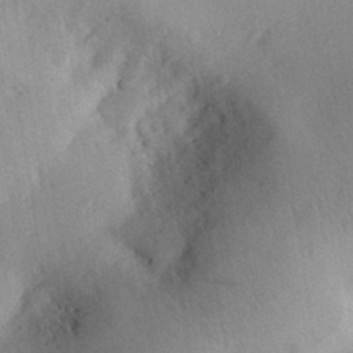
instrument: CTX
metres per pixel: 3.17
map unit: Aa
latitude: 30.4790
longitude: -144.4412
